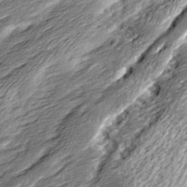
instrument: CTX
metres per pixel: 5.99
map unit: Ave
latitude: 16.0444
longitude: -136.9325
